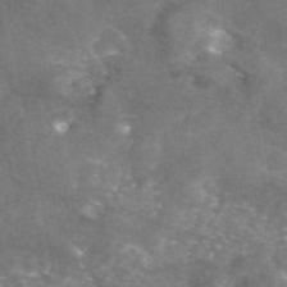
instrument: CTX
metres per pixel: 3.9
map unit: eAb
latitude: 46.0255
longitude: 120.6518
